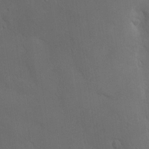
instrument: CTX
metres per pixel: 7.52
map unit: Nve
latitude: -8.8030
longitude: 174.1416
